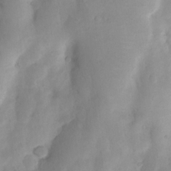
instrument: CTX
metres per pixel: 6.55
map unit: Nhu
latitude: 7.8016
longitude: -22.5735
